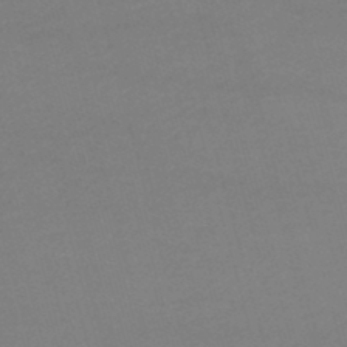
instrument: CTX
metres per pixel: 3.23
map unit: lHb
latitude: -47.8044
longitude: 63.2942
